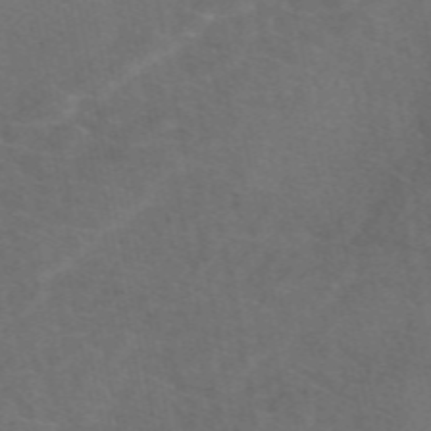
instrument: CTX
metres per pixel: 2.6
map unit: eAb
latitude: 49.7828
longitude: 119.0298
